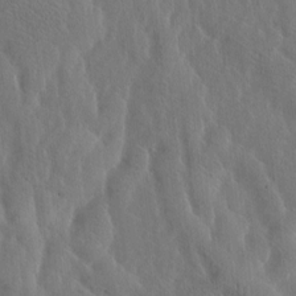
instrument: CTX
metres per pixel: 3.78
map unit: Htu
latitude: -2.7463
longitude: 167.7667
